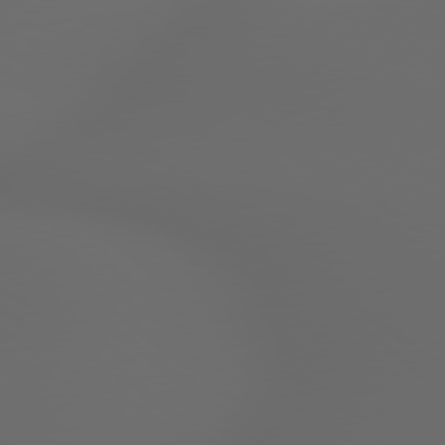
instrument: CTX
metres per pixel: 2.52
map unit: Hpe
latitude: 79.0081
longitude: -163.8395
